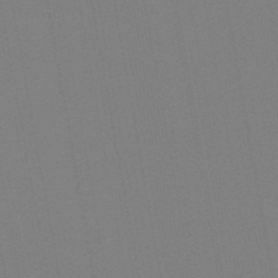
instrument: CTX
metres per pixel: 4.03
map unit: lHb
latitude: -46.5196
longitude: 73.0864
